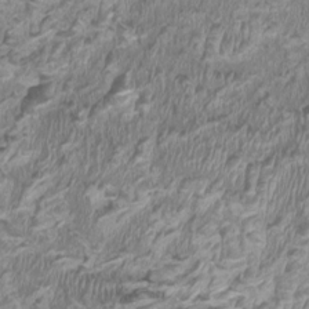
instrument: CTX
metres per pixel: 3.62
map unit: HNhu
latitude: 2.1955
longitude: -3.0458
